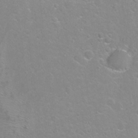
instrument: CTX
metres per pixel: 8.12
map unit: Hto
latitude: -4.9163
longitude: -35.4993
